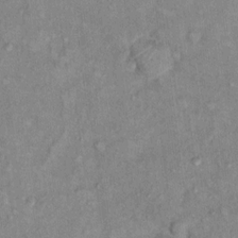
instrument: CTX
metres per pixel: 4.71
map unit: Hto
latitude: 12.0822
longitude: -37.5182
